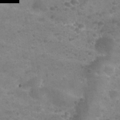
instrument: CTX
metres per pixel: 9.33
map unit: Nhu
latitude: 25.1781
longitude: -51.5182
